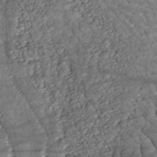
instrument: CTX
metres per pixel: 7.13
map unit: ANa
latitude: -43.1053
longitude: 107.7289
